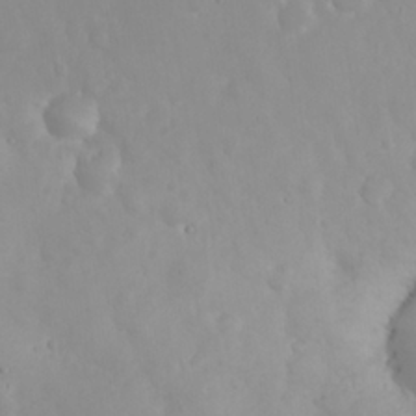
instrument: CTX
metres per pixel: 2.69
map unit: eHh
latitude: 25.4237
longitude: -63.8584
